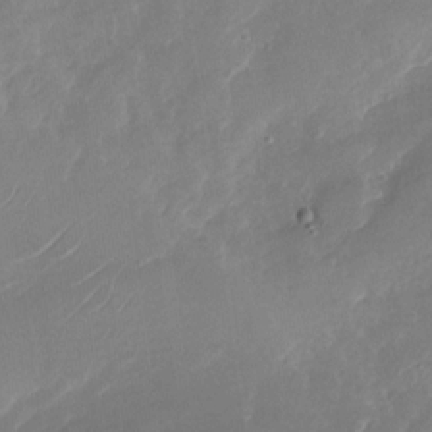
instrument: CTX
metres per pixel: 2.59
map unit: Nhu
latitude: -29.1242
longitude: -73.1215
